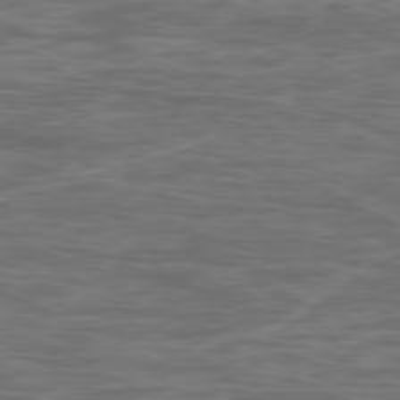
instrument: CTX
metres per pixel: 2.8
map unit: Ap
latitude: -79.0486
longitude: -75.7072
